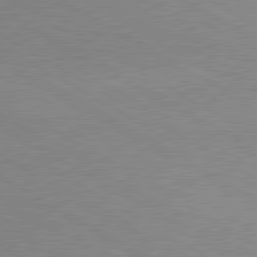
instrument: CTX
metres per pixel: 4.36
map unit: lApd
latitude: 80.1767
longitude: 166.1417
